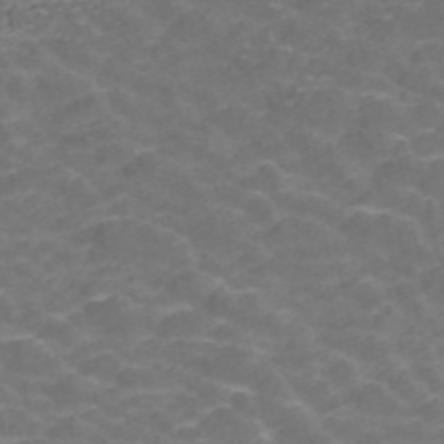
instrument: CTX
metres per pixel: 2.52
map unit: ANa
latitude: 41.9906
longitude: 34.3306
